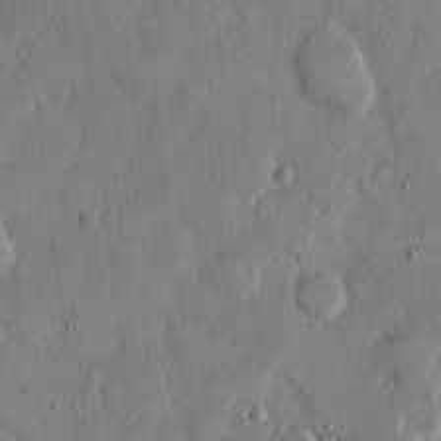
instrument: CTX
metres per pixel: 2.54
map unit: eHh
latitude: 12.5735
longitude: -69.2348
